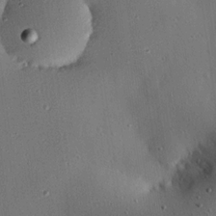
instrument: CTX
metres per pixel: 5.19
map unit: eHh
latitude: 22.9892
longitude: -91.4804
